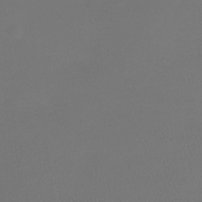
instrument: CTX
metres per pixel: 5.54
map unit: Htu
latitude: -13.3888
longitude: -47.4616
